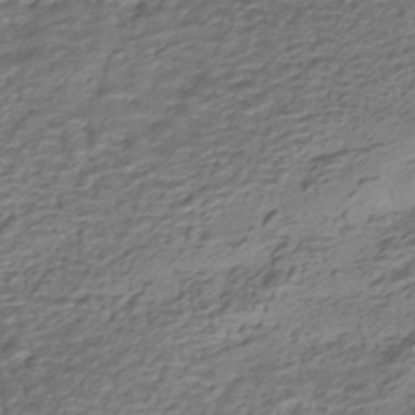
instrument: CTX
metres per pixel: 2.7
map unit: HNhu
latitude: -42.3306
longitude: 101.3887
